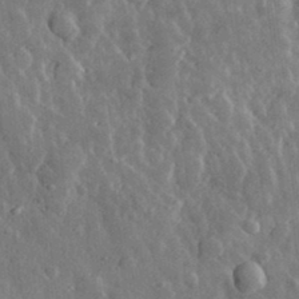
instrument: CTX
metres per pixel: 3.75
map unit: eHh
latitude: 32.8380
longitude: -80.1956
